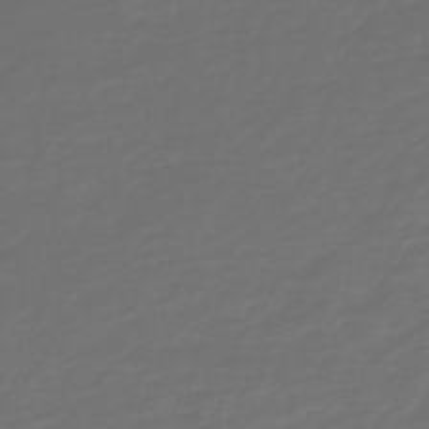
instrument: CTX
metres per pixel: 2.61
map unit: HNb
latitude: -47.5399
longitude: 55.0676
